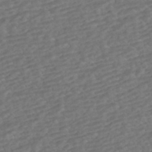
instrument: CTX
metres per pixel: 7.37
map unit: HNhu
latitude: -42.8219
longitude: 105.1242
